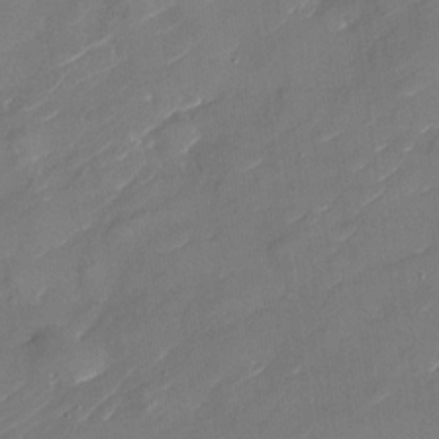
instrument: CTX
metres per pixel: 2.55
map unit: Nhu
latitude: -29.5777
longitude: -73.0270
